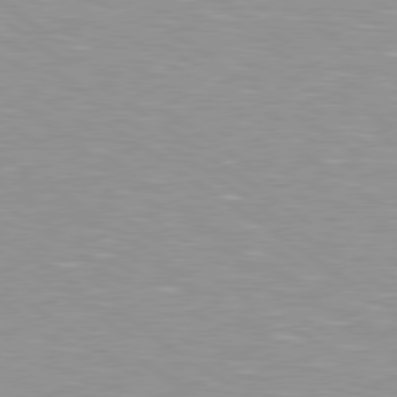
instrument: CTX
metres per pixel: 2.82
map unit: Hpe
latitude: 79.2159
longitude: -154.1767
